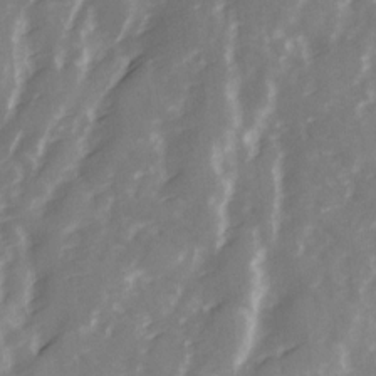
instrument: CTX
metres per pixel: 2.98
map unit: Ave
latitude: 13.2726
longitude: -103.4993
